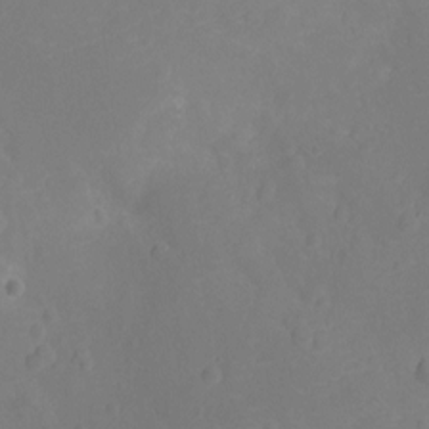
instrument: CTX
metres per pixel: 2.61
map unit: Ht
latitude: -11.6344
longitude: -23.9339
